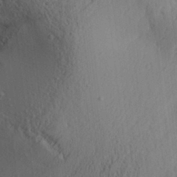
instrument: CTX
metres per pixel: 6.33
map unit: Aa
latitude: 30.7813
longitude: -140.5356
